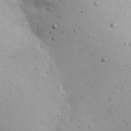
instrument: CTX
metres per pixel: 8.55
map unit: eHh
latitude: 25.1970
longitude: -72.0255
